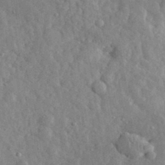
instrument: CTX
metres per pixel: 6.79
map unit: eHh
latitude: 32.8191
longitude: -78.0255
